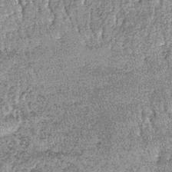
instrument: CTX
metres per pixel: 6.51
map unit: lHb
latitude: -39.2376
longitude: 67.1243
